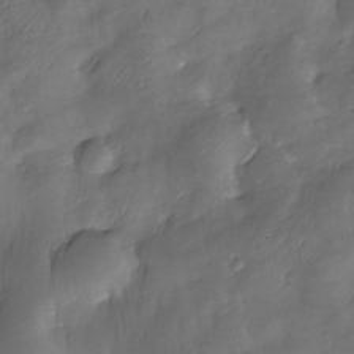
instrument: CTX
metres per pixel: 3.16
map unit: Nhe
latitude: -34.2173
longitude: -143.7072
